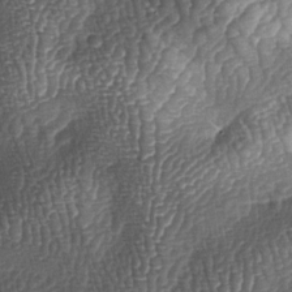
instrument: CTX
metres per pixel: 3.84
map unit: lAa
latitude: -5.6910
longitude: -127.5182
